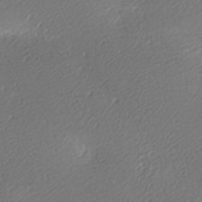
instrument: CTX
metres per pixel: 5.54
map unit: lAa
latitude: -10.1795
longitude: -127.0459
